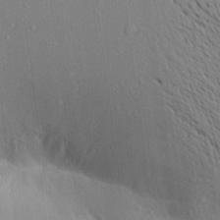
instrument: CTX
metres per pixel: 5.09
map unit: Aa
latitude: 17.6883
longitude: -149.2159
